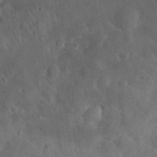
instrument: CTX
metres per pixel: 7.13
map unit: eHh
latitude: 29.3104
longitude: -76.4412
